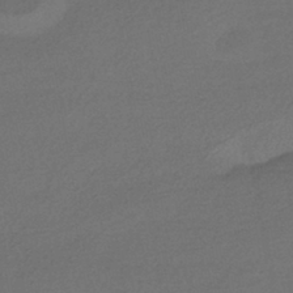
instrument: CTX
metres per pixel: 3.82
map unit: HNhu
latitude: -42.5573
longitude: 95.2565
